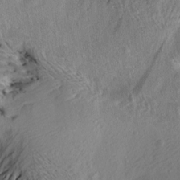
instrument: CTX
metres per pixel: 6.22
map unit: Aa
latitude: 9.4804
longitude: -141.3859
